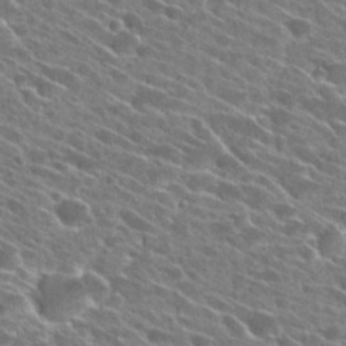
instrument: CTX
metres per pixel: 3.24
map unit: Hto
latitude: 26.9514
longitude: -42.9325
